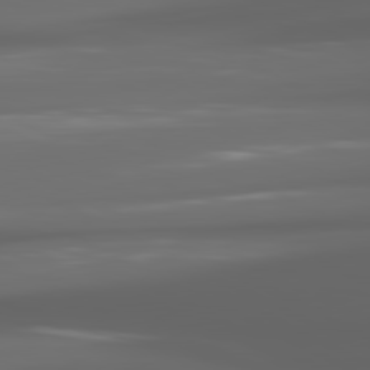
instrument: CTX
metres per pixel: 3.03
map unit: lApd
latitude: 80.8380
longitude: -140.4412
